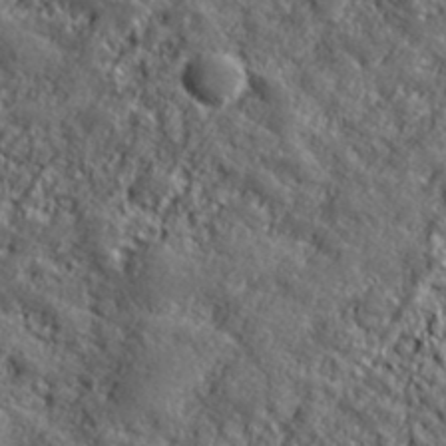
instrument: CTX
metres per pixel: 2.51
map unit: lHvf
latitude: 38.5168
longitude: -91.8583
